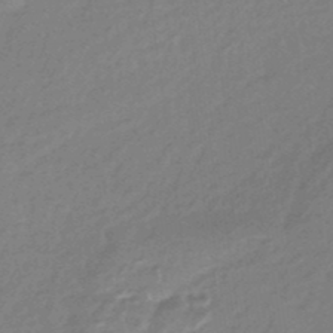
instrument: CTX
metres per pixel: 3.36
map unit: eHb
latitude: -44.2362
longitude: 89.2376
